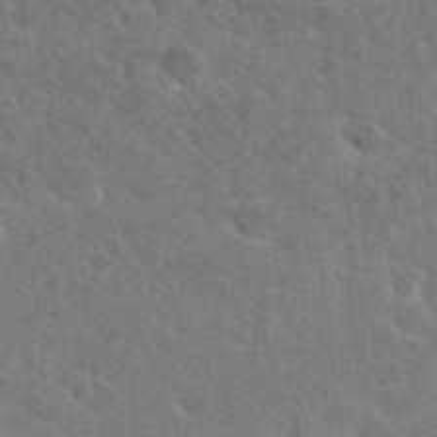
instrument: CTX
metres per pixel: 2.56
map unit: Hto
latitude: 25.8772
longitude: -36.8758
